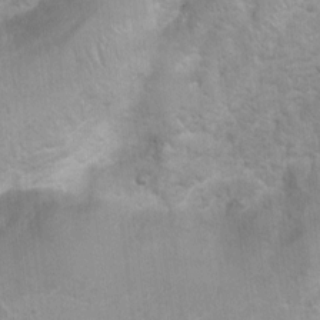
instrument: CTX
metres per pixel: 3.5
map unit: Ht
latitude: 3.6127
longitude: -27.0270
